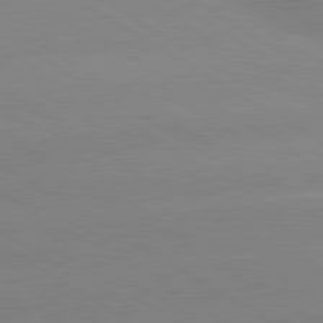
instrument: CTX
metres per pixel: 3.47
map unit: lApd
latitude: 80.3467
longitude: -152.1200
